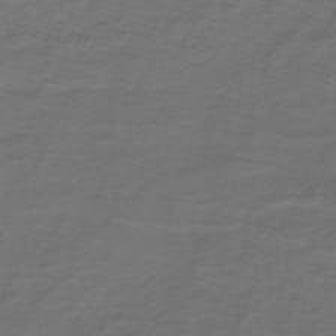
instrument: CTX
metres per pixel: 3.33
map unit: lHb
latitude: -39.7478
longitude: 59.0486
